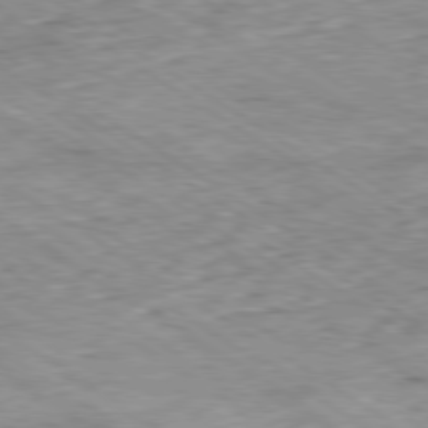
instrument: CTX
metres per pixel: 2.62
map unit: Hpe
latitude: -80.1795
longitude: 21.4454
